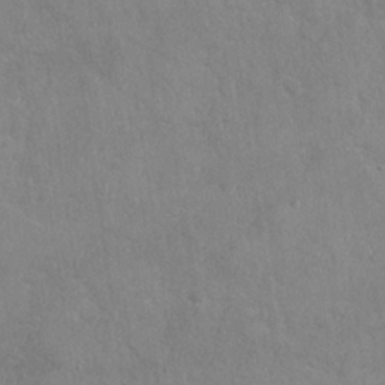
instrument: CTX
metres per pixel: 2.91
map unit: Nhu
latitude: -31.4454
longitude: -61.8205
